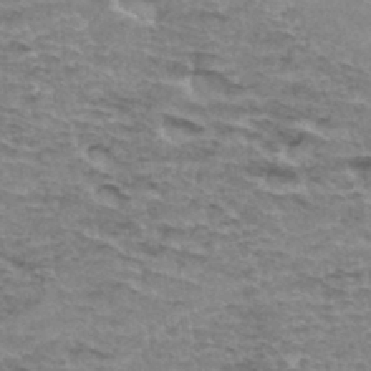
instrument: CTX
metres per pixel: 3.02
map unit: Hto
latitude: 36.1011
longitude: -43.4049
